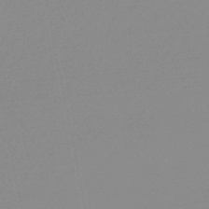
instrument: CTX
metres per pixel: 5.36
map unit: lHb
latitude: -48.1417
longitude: 64.6708
